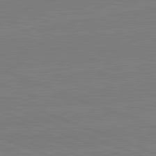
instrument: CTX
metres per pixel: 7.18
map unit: lApd
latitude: 82.2900
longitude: -157.4804
